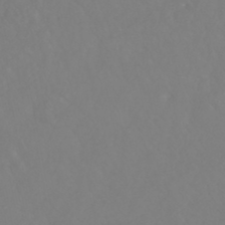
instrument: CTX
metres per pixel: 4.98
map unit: HNhu
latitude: -46.4629
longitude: 97.4832
